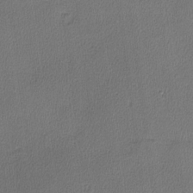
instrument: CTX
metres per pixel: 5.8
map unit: lHvf
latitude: -11.5210
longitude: -99.4237
